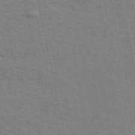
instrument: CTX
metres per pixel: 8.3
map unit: ANa
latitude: 49.9717
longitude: -79.5182
